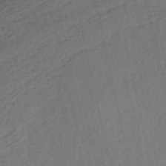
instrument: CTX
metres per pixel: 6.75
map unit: HNb
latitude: -54.3117
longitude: -46.1200
